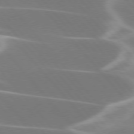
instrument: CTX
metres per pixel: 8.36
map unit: lApd
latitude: 75.9150
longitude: -63.6127
